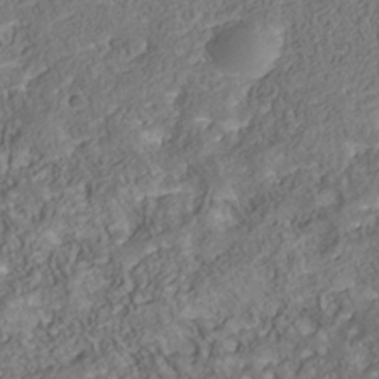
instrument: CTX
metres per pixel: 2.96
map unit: Nhu
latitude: -39.9556
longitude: -85.2915
